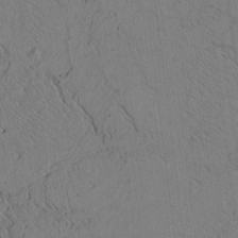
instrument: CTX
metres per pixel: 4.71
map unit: Htu
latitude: -3.5399
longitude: 170.2173
